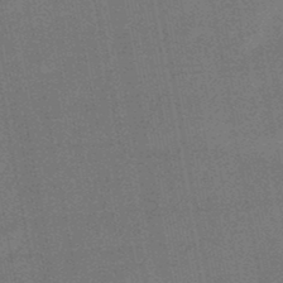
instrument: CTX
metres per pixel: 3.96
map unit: HNb
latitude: -47.4265
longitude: -39.1403
